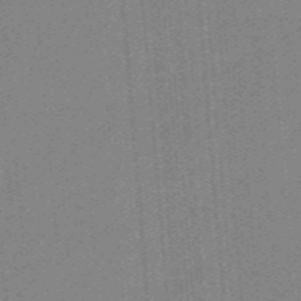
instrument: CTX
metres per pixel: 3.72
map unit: eHb
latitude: -44.1228
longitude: 87.3132
